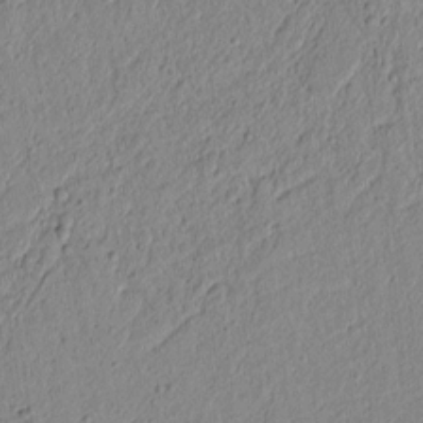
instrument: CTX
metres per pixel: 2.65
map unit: lAvf
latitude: 6.4979
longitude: 165.2754
